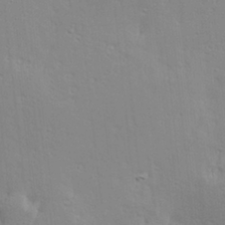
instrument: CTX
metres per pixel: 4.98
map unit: Hve
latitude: 23.4048
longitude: -97.6316
